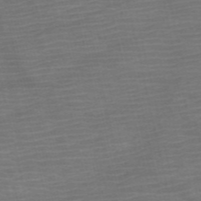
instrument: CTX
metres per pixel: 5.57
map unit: HNb
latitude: -54.1795
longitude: -44.6112
